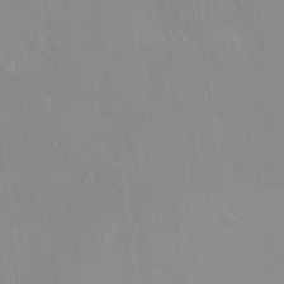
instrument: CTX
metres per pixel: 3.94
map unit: HNhu
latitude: 5.7827
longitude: 2.3117
